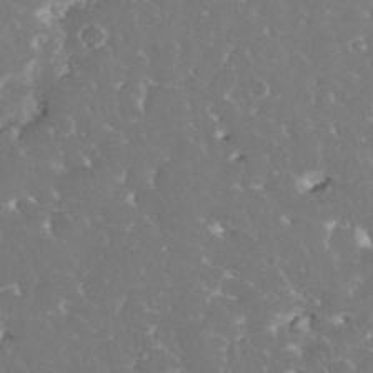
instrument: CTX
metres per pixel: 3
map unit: eHh
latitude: 34.5356
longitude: -63.3671
